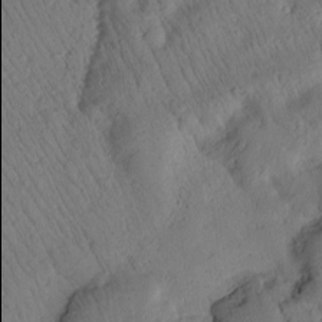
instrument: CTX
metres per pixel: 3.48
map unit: Htu
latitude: 2.7813
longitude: 178.0094
